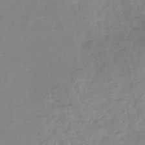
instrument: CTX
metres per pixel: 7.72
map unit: eHh
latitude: -52.3117
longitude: -24.4790
